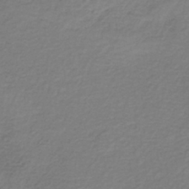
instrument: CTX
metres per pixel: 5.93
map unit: lHb
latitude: -37.3131
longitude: 61.1809
